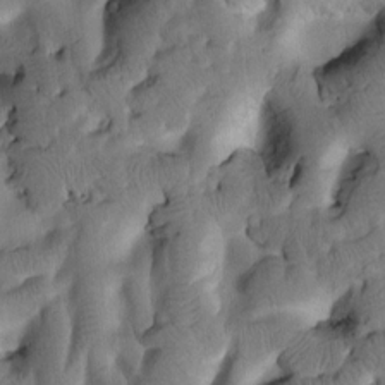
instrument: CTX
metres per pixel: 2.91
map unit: Htu
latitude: 2.2900
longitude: 178.7463
